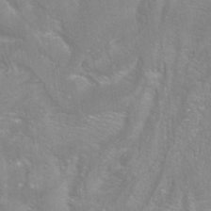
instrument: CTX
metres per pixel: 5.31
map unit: ANa
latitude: -37.8422
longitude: 95.5021
